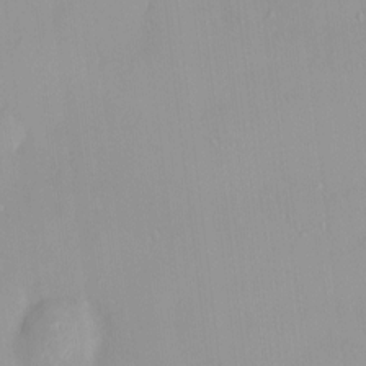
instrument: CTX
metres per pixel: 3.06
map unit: HNhu
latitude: 5.5371
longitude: 2.5573
